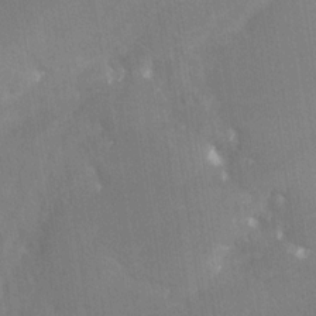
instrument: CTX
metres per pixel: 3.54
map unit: Nhe
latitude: -28.4440
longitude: -110.1200
